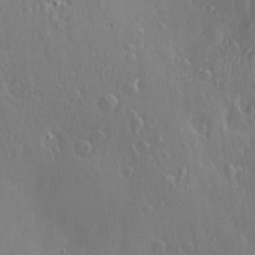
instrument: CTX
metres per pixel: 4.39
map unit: Nve
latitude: -7.4076
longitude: 173.8044
